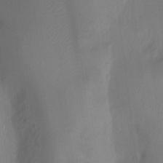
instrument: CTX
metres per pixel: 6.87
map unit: Nhu
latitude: -10.9920
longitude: -33.5182
